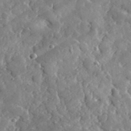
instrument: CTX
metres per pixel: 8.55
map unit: lHvf
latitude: 34.9324
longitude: -88.2523
